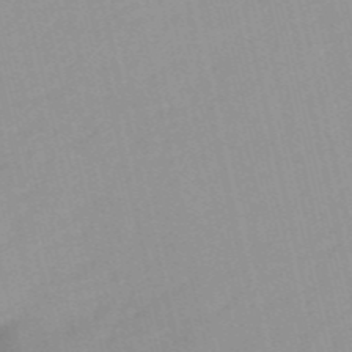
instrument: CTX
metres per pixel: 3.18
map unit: HNb
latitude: -54.8597
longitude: -45.4048
